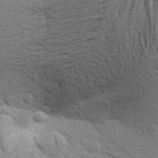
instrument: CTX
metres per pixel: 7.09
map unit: Aa
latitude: 23.4993
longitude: -150.3656
